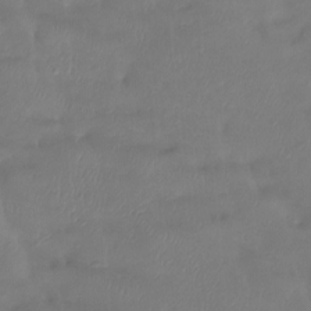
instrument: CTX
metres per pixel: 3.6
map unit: Htu
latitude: -14.0850
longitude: -46.7247
